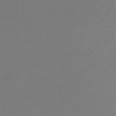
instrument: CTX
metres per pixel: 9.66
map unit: lHb
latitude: -48.4062
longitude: 62.7463
